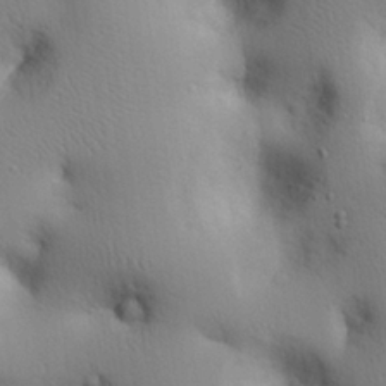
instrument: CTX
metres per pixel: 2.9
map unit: eHh
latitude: 26.5546
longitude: -75.5182
